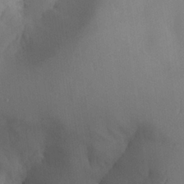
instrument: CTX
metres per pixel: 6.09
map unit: Aa
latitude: 26.1011
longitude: -128.3656
